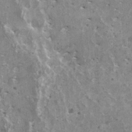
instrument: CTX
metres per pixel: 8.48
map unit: HNhu
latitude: 2.1200
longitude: 5.5210
